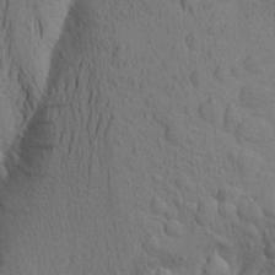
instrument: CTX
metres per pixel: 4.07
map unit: Aa
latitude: 19.3859
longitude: -149.1403
